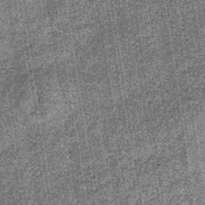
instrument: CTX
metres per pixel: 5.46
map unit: lHb
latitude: -38.1605
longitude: 64.5952
